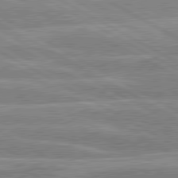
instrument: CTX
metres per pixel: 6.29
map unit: lApd
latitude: 80.7813
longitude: -131.3860
